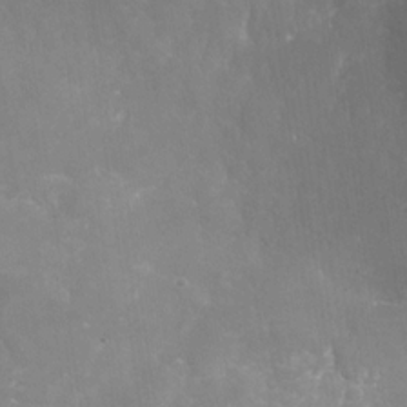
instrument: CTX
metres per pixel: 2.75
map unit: Nhu
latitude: -29.8989
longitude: -64.4034
